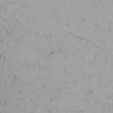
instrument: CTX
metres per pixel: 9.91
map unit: Aa
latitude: 13.3482
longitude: -140.3656
